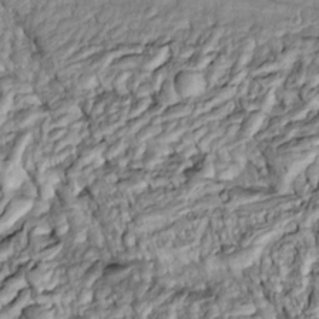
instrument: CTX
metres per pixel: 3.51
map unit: Htu
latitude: -5.8989
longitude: 153.7855
